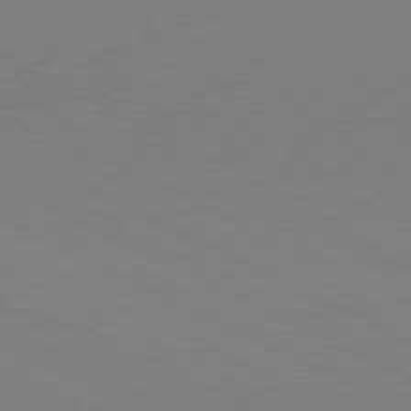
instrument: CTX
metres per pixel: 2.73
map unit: Hpe
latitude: -81.0487
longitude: 13.4832
